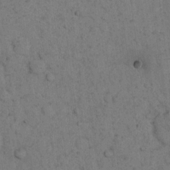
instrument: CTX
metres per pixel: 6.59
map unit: eHh
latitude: 15.8584
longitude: -63.1781
